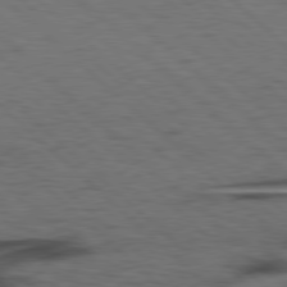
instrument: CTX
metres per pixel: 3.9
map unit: Hpe
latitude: 77.9528
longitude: -155.4993
